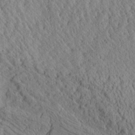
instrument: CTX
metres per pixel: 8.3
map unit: Aa
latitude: 24.7246
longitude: -133.7261
